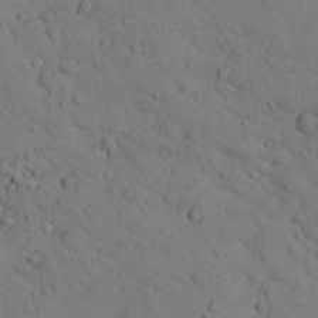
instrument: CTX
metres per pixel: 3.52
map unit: lHvf
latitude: 13.1025
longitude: 178.1039
